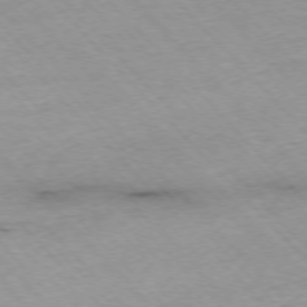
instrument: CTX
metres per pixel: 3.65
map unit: Ap
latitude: -76.1795
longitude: -89.2915
